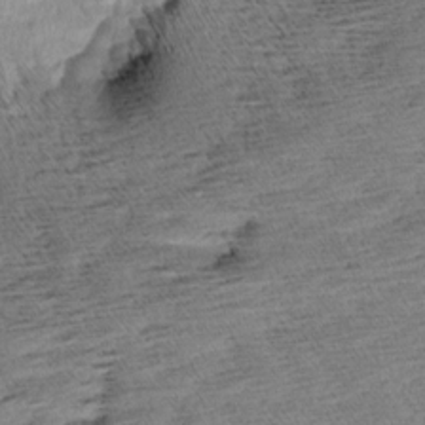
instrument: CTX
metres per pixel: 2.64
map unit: Aa
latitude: 6.9325
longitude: -137.1592
